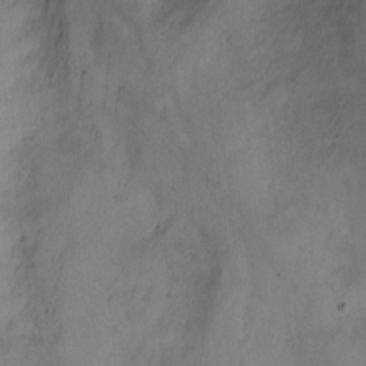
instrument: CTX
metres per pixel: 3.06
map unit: Hto
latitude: 3.3104
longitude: -35.8772
